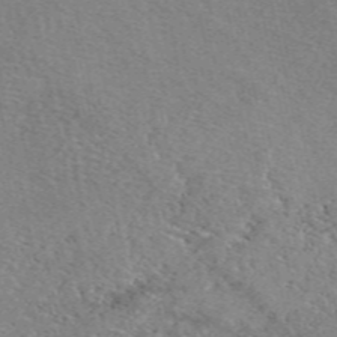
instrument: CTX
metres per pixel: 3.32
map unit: eAb
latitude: 49.6505
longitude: 113.5210
